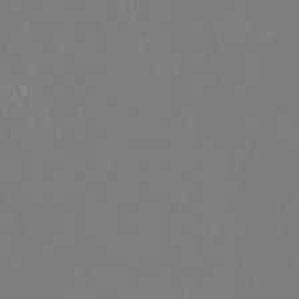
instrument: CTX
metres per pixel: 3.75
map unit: Hto
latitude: -13.4832
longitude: -41.7827
